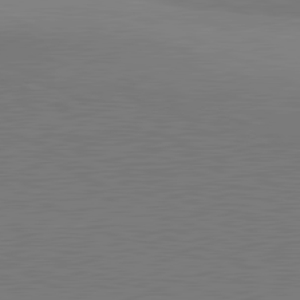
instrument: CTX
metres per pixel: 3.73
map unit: lApd
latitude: 81.5938
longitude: 150.4818
